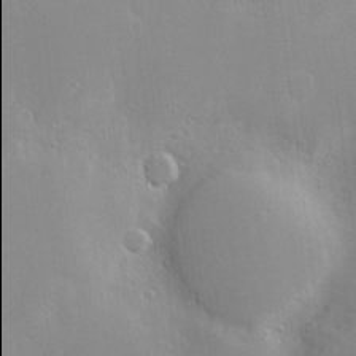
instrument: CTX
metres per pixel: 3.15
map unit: Hve
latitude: -10.1417
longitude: 174.0094
